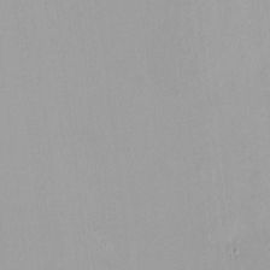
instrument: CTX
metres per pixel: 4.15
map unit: HNhu
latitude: -0.1984
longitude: -5.0080
